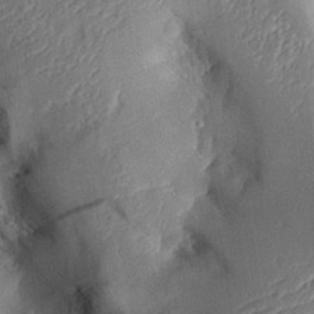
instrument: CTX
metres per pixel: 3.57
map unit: Aa
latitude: 29.5371
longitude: -132.0633
